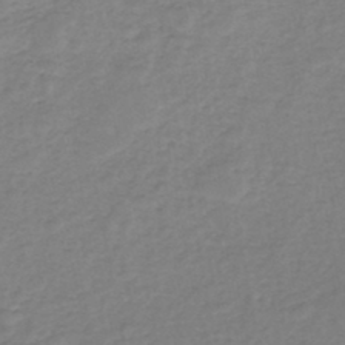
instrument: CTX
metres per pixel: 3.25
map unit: eHh
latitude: -45.7289
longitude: -29.5938
